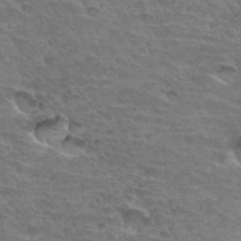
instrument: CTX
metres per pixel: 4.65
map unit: Hto
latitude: 34.3278
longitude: -45.1403
